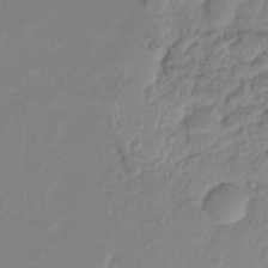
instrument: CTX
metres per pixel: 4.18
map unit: Hto
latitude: -8.6518
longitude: -43.8206
